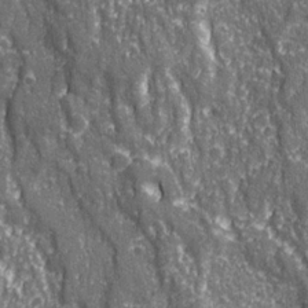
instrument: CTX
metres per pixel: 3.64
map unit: Ave
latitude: 22.9703
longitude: -133.5371
